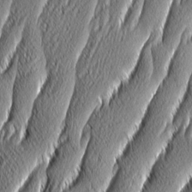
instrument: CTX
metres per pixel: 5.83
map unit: Aa
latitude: 8.2334
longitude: -130.4601
